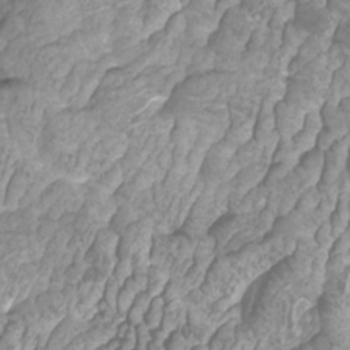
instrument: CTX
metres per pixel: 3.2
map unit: Htu
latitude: -10.9164
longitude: -73.7639
